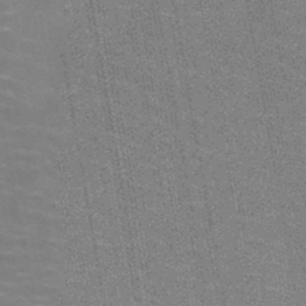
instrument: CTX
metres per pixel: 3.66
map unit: HNb
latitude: -47.3131
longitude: -47.0270
